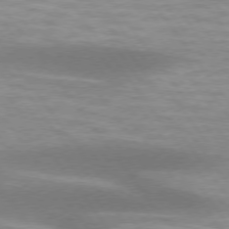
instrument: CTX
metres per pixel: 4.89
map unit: lApd
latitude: 75.0270
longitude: -49.5749
